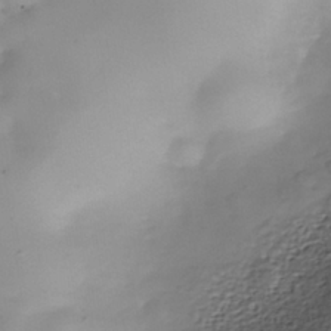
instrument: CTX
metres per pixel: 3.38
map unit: Nhe
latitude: -38.0283
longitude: -117.2348
